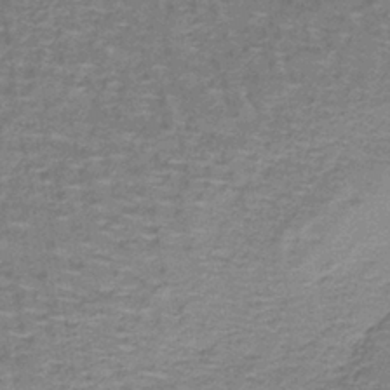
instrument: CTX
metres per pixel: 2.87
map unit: lHb
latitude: -39.1998
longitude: 60.1417
